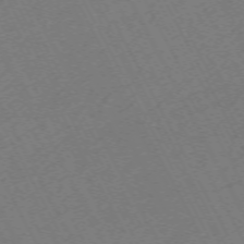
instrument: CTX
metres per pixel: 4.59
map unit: Hpe
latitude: -70.7463
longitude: 16.7086
